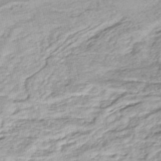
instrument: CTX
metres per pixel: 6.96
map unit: lHb
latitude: -44.9920
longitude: 75.2376
